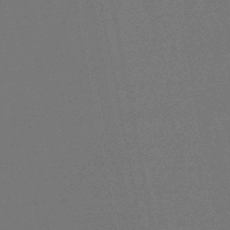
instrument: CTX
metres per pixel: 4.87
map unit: lHb
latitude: -47.7477
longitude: 80.5763
